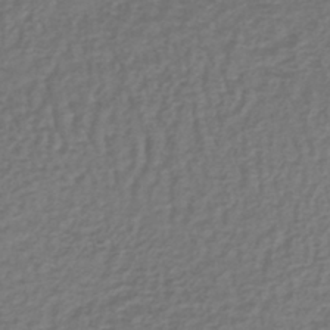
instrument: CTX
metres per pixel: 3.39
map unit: lHb
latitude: -38.2173
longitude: 63.8800
